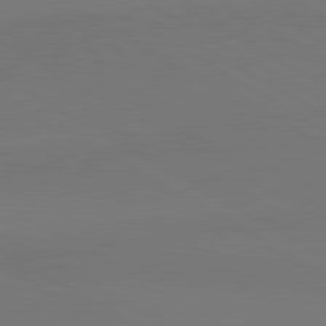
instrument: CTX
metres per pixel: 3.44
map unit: lApd
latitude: 81.4048
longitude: 160.0661
